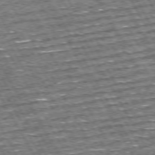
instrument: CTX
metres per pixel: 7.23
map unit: Hpe
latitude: 72.9703
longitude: -125.4237
